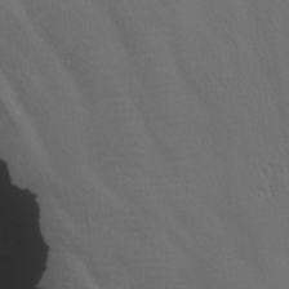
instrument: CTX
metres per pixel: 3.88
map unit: lAa
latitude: -9.1053
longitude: -125.8394
